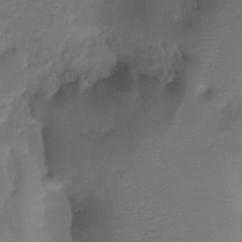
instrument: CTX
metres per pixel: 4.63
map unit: Htu
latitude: -14.3873
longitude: -45.7827
